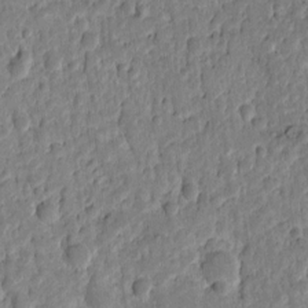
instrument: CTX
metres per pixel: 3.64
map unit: eHh
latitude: 4.4601
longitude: -69.4049
